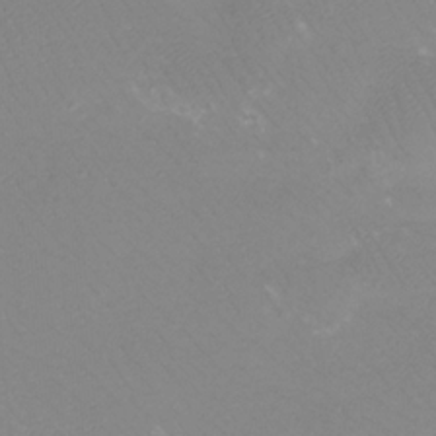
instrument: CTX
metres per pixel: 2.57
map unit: Htu
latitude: -13.1242
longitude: -47.0270
